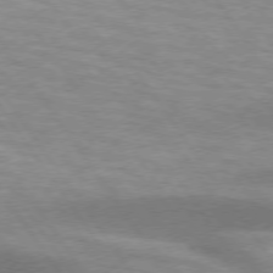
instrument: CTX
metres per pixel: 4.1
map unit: lApd
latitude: 74.8191
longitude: -49.1403
